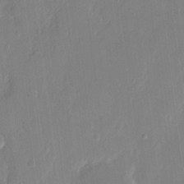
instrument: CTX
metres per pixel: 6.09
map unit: eHh
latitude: 12.4979
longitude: -70.6679
